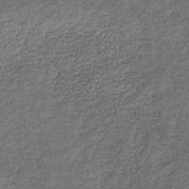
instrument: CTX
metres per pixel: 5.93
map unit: eHb
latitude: -32.1039
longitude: 72.9353
